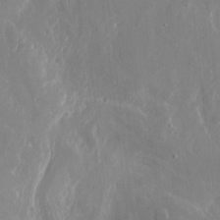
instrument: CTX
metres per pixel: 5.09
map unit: eHh
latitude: 9.6127
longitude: -70.8758
